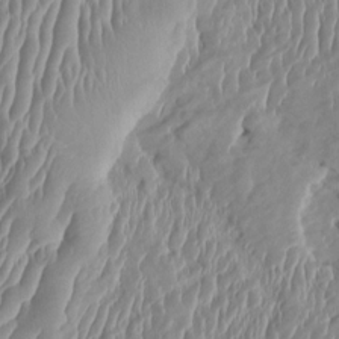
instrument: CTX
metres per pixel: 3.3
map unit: HNhu
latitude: 3.3859
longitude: -4.9703
